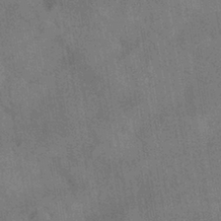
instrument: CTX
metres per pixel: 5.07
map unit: HNhu
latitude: -40.1417
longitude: 96.0661
